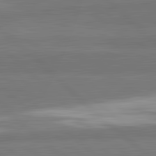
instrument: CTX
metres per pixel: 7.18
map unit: lApd
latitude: 82.3845
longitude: 162.1605
